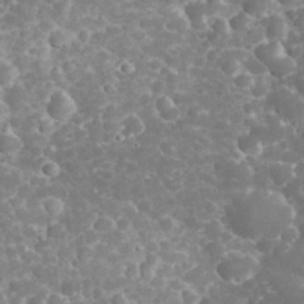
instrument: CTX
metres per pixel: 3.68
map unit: eHh
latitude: 32.6490
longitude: -61.9717
